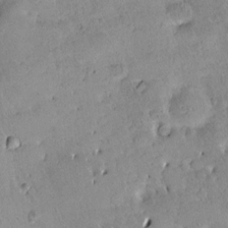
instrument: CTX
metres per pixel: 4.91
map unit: HNhu
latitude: 6.5168
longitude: 14.5196
